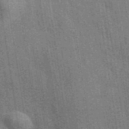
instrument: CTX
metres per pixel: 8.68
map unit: eAb
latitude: 40.1388
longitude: 107.1242
